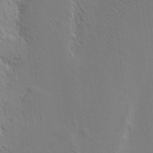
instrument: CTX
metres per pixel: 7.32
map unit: Nhu
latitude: 15.8584
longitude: -78.2901
